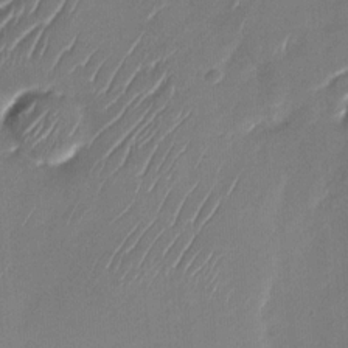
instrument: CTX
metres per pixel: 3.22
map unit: Nhu
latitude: -28.2362
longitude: -74.0822
